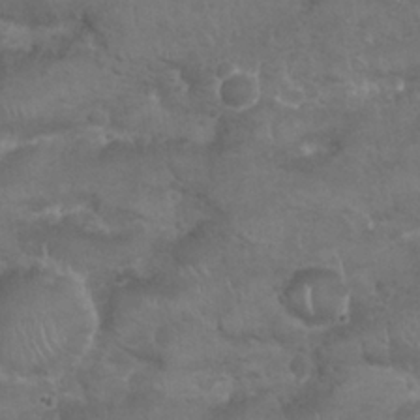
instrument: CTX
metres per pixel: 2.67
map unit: Nhu
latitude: 24.8380
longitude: -52.1956
